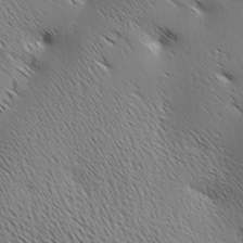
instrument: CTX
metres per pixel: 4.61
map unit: Ave
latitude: 1.4615
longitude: -115.1970
